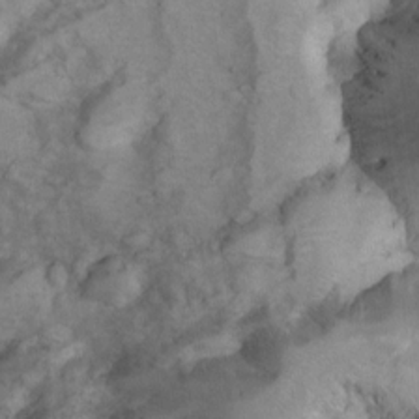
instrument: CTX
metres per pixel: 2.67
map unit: Hto
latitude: 8.1389
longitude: -30.3845
